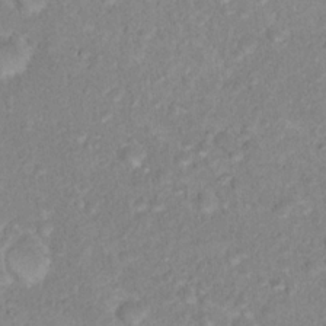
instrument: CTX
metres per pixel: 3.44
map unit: Nhu
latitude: 17.3293
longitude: -34.4790
